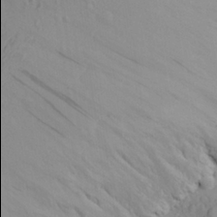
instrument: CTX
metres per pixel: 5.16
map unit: Aa
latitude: 24.7057
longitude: -145.9906
